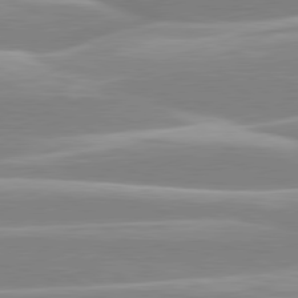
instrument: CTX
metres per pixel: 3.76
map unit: lApd
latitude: 80.4034
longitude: -128.3845
